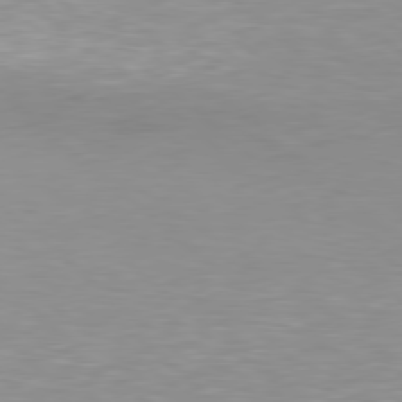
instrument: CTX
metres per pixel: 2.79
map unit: Hpe
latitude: 78.2334
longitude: -148.8002
